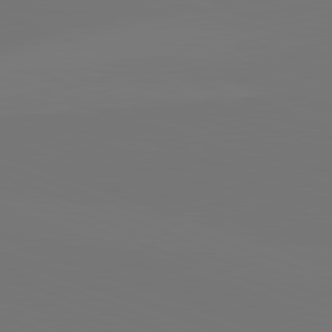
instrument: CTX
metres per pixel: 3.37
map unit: lApd
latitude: 82.1199
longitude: 144.7841
